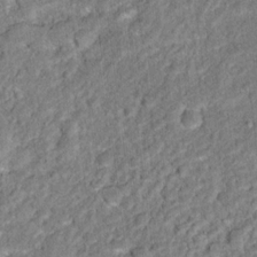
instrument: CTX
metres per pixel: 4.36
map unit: Nhu
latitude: 16.4412
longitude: -31.3482
